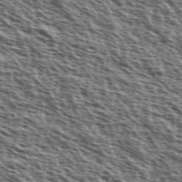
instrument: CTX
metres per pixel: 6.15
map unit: Ave
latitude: 38.0255
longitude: -110.9136
